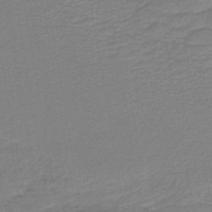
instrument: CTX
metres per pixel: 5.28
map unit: lHb
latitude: -41.6155
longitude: 53.4643
